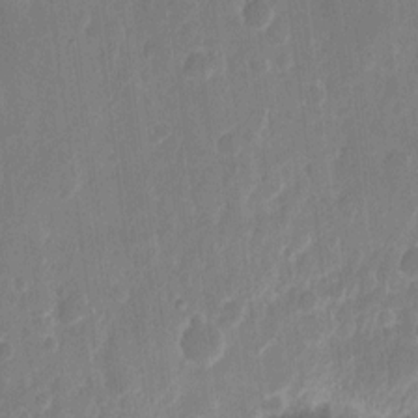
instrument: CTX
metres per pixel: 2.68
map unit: eHh
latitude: 11.0459
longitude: -70.8569
